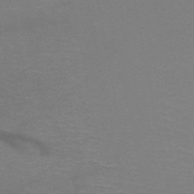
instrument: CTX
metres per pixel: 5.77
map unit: HNb
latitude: -51.5966
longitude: -42.7813
